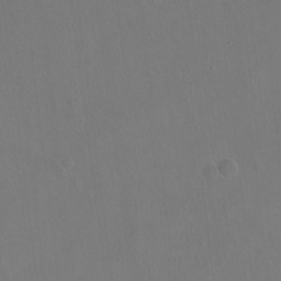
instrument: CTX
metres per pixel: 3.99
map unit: Hto
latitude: -13.3321
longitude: -41.5749
